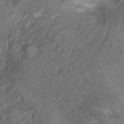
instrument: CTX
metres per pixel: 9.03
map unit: Nhu
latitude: 6.7057
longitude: -20.8191
